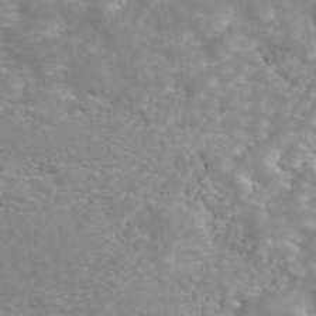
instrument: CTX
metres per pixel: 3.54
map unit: ANa
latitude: 44.9513
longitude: 27.0675
